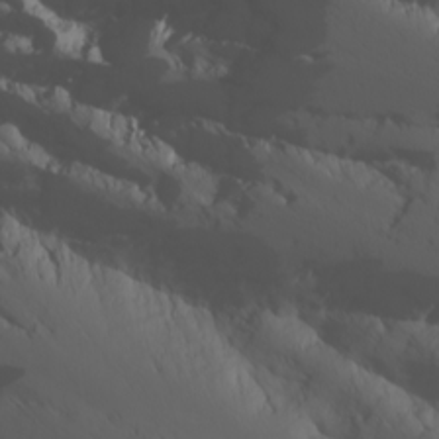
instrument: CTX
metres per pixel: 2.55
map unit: Nhu
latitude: -7.1431
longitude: -90.5735
